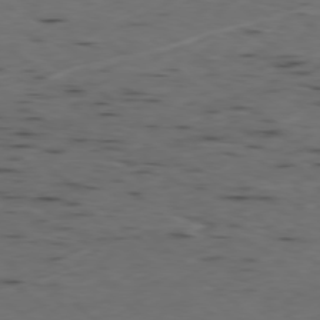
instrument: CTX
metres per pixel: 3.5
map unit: Ap
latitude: -78.4629
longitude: -74.5168
